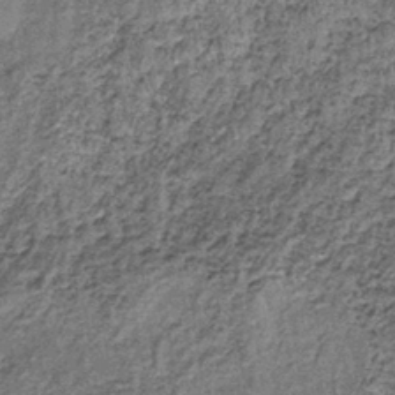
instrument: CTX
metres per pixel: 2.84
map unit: lHb
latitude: -38.2928
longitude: 65.3510
